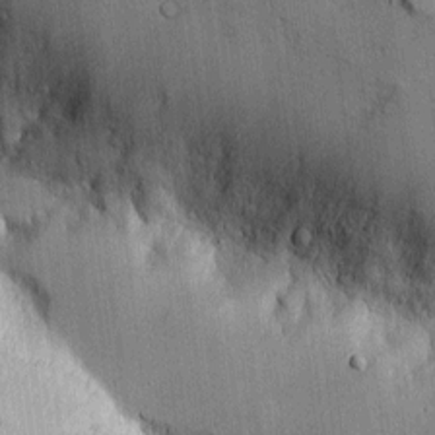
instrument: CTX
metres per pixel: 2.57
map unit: Htu
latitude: -5.2754
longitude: 158.2739
